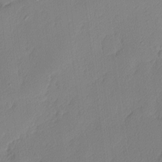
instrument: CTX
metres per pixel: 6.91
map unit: Nhu
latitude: 2.1955
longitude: -76.4223
